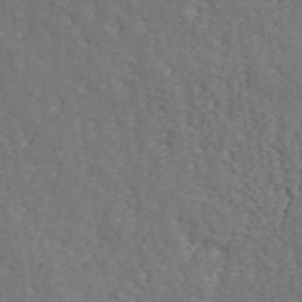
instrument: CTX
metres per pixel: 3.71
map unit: ANa
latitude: 41.1781
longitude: -87.4048
